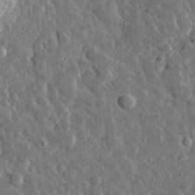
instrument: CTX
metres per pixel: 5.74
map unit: eHh
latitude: 32.9514
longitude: -80.0633
